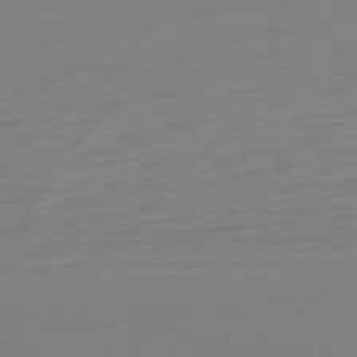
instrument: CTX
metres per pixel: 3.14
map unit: Ap
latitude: -77.2187
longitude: -78.3656
